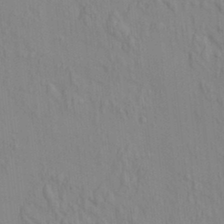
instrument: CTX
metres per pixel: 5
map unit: HNhu
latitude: 7.0836
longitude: 13.2943
